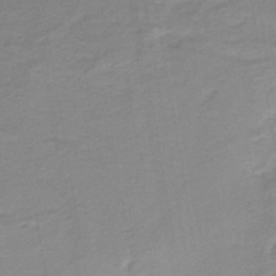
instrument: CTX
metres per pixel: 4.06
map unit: lHb
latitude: -40.6140
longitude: 53.3509
